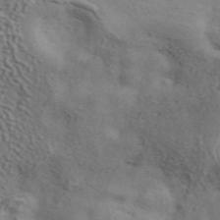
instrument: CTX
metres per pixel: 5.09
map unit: ANa
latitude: 43.8394
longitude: 48.1795
